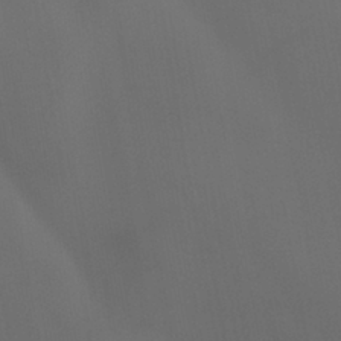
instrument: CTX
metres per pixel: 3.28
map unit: Ht
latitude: -4.4818
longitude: -62.8758
